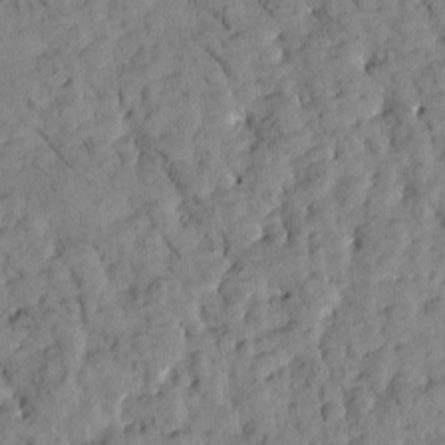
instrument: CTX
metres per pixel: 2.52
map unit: Htu
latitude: -3.8611
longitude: 173.8611
